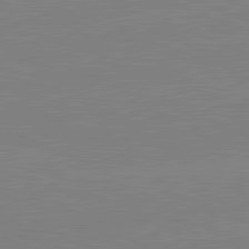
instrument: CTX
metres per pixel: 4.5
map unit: lApd
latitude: 81.9528
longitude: -158.1011
